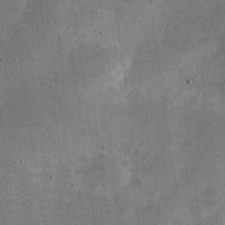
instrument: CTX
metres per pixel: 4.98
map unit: Nve
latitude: -24.6140
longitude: 105.4643
